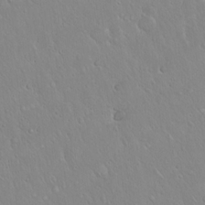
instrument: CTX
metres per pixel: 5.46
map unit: Hto
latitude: 17.2159
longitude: -56.7813
